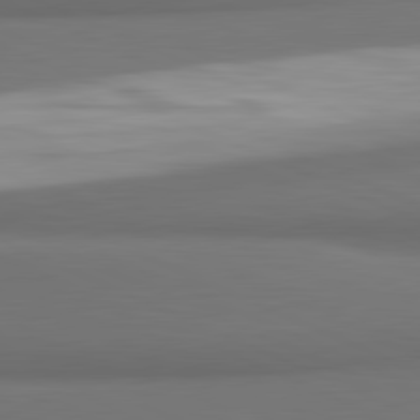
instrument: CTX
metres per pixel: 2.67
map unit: lApd
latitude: 81.8583
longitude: 172.3684
